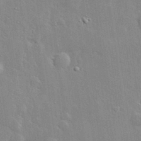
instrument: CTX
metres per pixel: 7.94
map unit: lHvf
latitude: 33.3293
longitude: -92.3467
